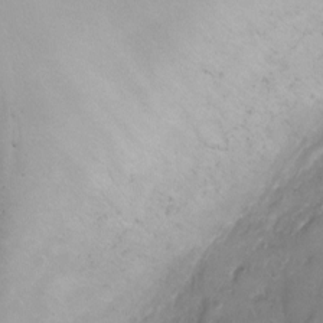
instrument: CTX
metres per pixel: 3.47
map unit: Ht
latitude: -7.1620
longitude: -19.8205
